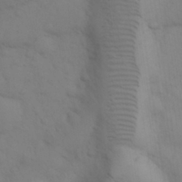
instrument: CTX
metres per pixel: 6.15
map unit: eHh
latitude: 30.5924
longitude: -69.7450
